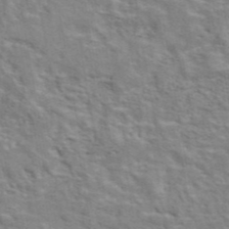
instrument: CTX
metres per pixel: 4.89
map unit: eAb
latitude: 43.1025
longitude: 107.9178
